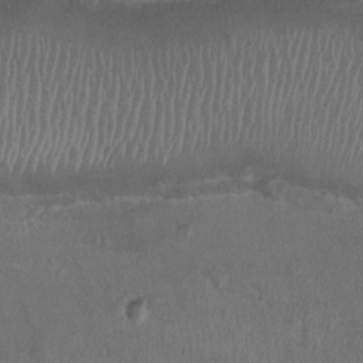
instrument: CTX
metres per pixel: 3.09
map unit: Ht
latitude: -2.0849
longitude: -19.9150
